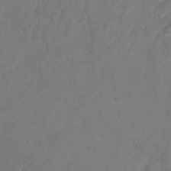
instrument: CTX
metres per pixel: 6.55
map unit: Ht
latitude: 2.5923
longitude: -35.3481
